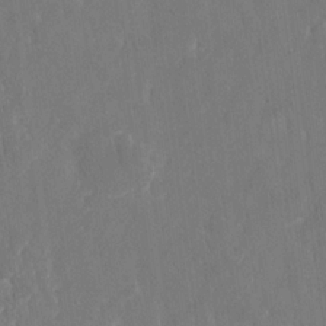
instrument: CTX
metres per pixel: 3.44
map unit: eHh
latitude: 15.2159
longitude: -72.7813
